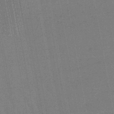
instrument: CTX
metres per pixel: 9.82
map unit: lHb
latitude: -48.2551
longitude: 74.8786
